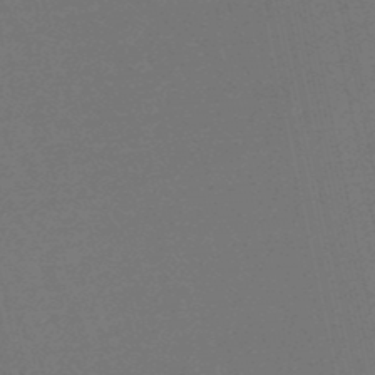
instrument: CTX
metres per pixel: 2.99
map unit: lHb
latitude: -50.1795
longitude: 71.8045
